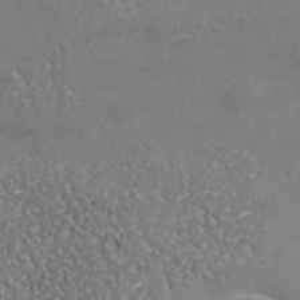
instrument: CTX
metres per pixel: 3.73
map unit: Nhu
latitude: -37.7477
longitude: -80.4790
